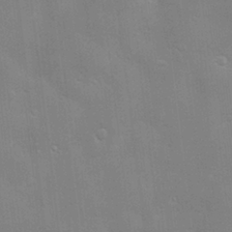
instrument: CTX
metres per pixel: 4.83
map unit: Hve
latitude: -10.6330
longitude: 174.0661
